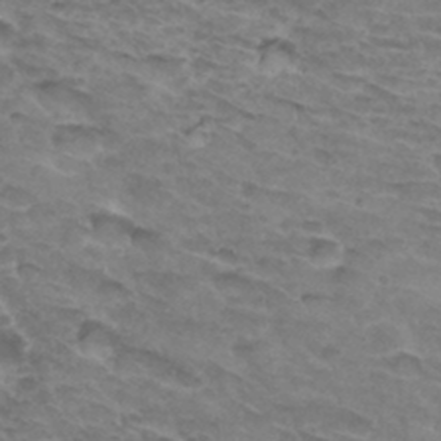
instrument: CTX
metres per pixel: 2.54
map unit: Hto
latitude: 33.3104
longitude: -46.6302
